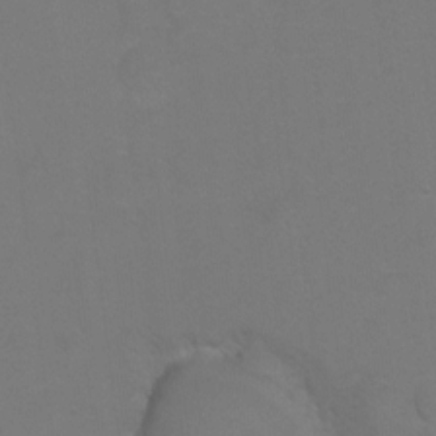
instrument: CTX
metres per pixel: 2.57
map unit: Hto
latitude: 6.5357
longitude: -31.1592
